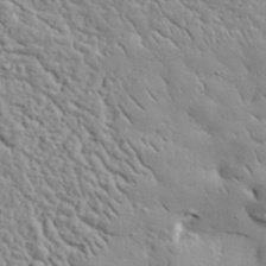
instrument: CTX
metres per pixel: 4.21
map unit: lHvf
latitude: 35.3670
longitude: -85.9339
